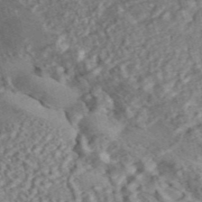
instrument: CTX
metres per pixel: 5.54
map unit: ANa
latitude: 46.5357
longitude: 24.8597
